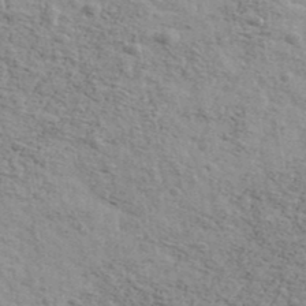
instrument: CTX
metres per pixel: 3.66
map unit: Ave
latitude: 41.4993
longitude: -109.2914
